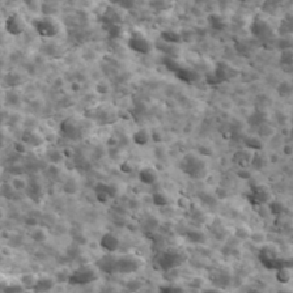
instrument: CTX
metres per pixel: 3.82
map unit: Ave
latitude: 17.6127
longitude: -134.6679
